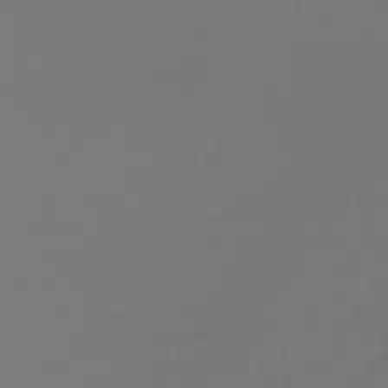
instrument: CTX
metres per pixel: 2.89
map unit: lHb
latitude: -47.3698
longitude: 64.7463
